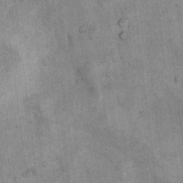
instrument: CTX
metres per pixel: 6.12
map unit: Nhu
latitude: 6.9703
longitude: -23.7450
